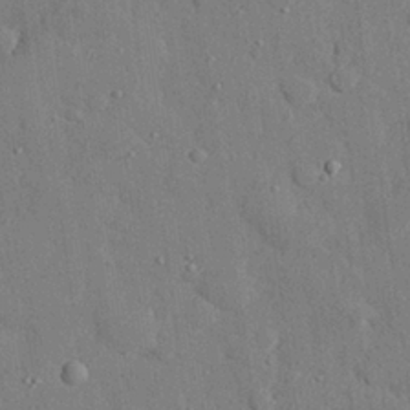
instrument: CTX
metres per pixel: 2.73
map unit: eHh
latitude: 28.0444
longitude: -78.6491
